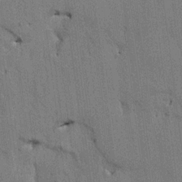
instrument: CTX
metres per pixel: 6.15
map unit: HNhu
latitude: 14.6491
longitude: 11.5210
